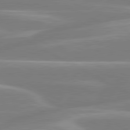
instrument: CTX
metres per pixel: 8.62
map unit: lApd
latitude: 80.5924
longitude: -134.0444
